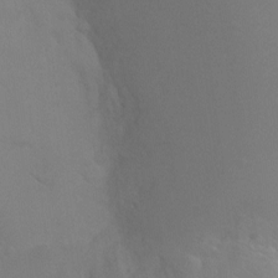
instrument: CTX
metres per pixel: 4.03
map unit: Ht
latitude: -4.6896
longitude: -25.4237
